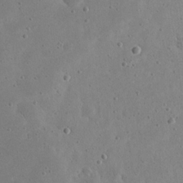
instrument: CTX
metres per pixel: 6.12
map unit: eHh
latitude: 21.5182
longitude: -68.6491
